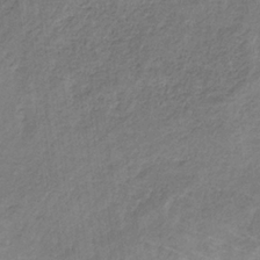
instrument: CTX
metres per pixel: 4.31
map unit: HNb
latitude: -32.6330
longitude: 59.7477
